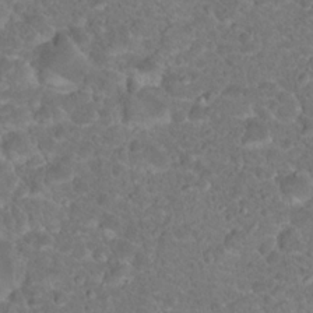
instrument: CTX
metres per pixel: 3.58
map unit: Hto
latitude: 19.0458
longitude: -34.0255
